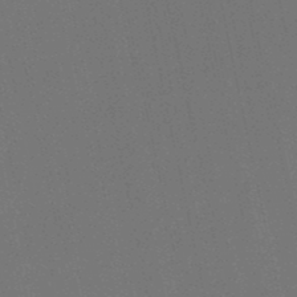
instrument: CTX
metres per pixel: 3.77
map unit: lHb
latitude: -48.5007
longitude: 69.0297
